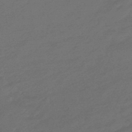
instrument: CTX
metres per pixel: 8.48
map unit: eHb
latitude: -47.9556
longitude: 85.7099
